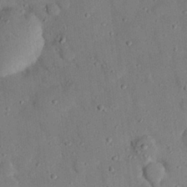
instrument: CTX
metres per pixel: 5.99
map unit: eHh
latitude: 26.8569
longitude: -79.4427
